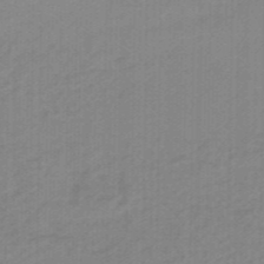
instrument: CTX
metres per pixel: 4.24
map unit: eHb
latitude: -46.3306
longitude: 89.1809
